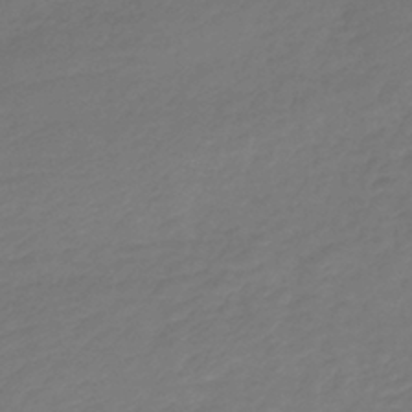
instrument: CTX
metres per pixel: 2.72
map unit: lHb
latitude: -43.1809
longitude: 70.2929
